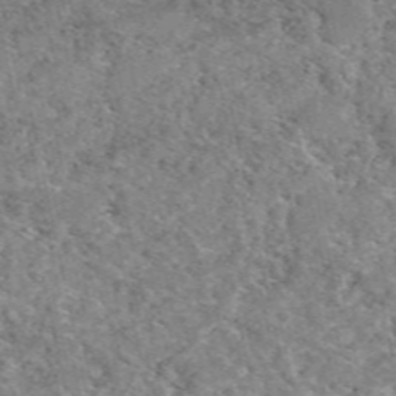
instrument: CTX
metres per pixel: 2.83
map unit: eAb
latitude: 49.9150
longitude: 112.3495
